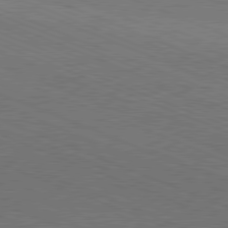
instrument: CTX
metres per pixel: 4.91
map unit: Hpe
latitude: -81.8423
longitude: 17.0109
